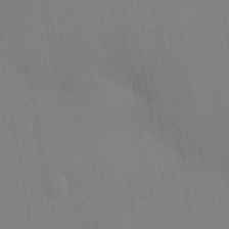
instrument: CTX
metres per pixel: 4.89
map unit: HNhu
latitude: 6.3656
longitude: 4.5384
